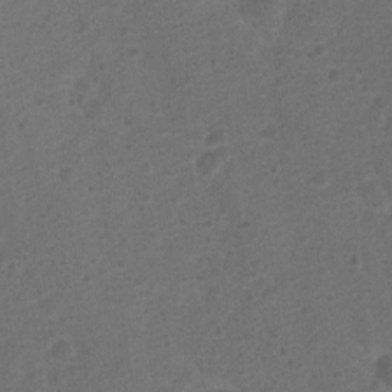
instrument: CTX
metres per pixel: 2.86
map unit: Ht
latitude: 1.3481
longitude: -25.7449
